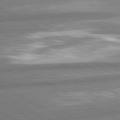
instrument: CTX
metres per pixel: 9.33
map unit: lApd
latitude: 80.5546
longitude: -163.9339
